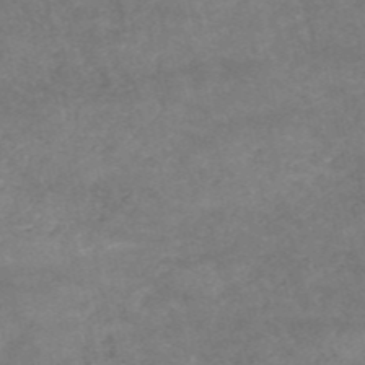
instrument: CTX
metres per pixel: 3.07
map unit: HNb
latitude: -53.0297
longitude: -41.7638
